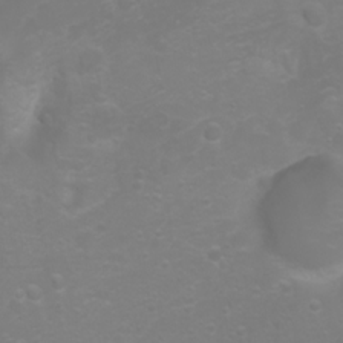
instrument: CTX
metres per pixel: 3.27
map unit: Ht
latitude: -2.8785
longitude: -61.1781
